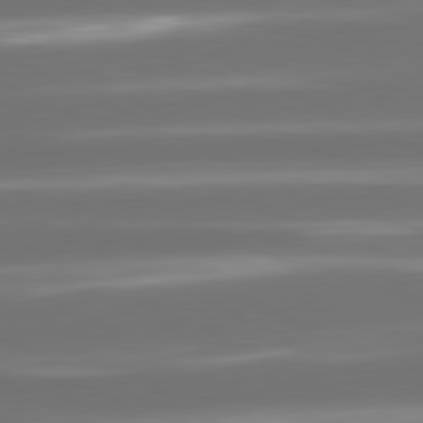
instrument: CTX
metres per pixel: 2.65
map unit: lApd
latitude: 80.9703
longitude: -142.3278
